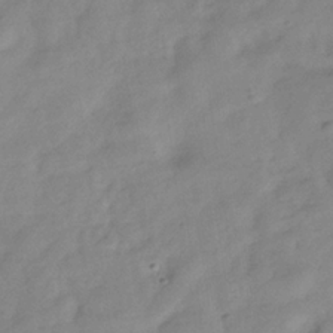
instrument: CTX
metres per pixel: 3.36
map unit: Hve
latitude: -32.2362
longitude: 89.8422
